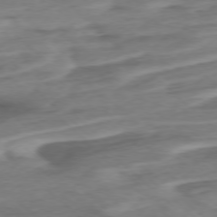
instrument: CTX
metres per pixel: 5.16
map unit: Ap
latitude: -76.6707
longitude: -77.4993
